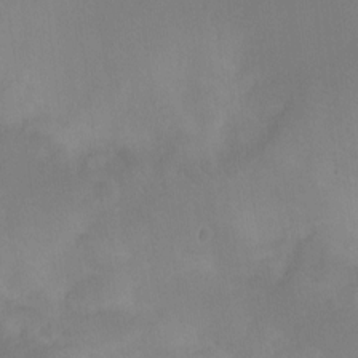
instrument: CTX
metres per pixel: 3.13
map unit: Ht
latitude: -10.1984
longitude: -39.4048
